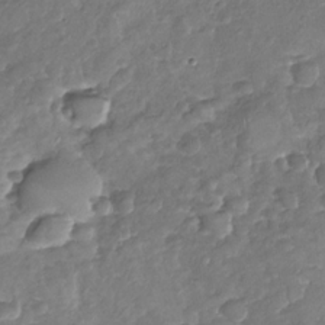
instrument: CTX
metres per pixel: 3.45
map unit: Nhu
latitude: -30.5007
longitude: -59.9528
